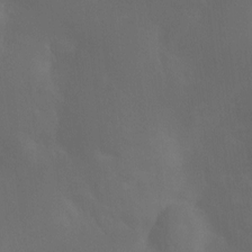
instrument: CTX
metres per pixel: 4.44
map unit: Ht
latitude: 2.0633
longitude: -25.2159
